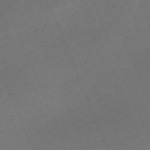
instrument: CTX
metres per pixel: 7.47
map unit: Nhu
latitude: -68.0661
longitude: 38.2551
